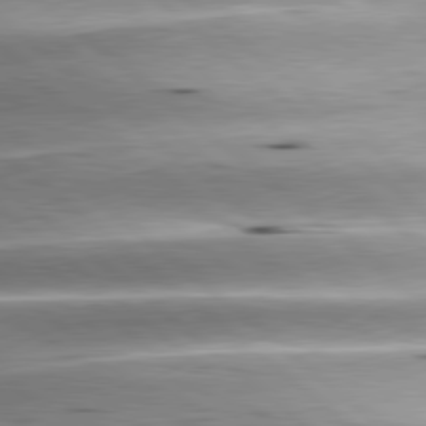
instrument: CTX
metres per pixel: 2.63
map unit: lApd
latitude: 80.1200
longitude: -143.2915
